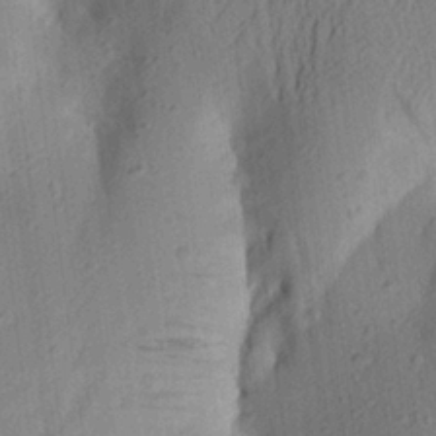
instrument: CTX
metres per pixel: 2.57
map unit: Aa
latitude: 24.5356
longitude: -148.9325
